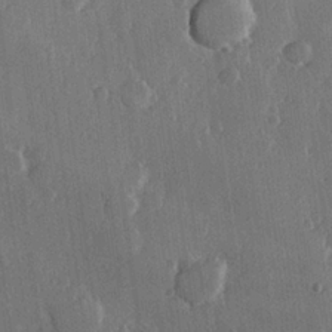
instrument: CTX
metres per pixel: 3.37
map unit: Hve
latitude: 23.0080
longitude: 148.0850
